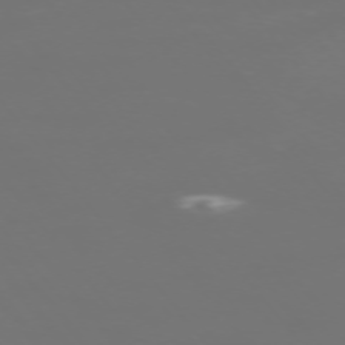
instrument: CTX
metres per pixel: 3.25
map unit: Ap
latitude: -74.7464
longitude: -77.1592
